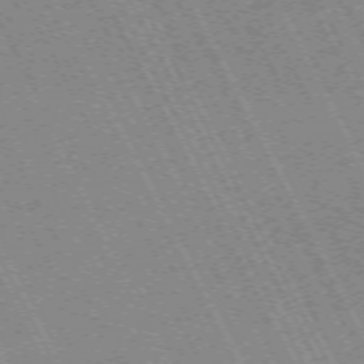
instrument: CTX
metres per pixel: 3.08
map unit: Hpe
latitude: -71.0298
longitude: 14.6141
